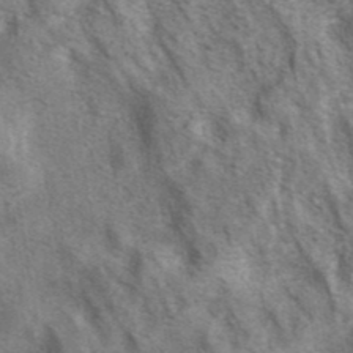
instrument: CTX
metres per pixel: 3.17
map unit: eAb
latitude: 40.8757
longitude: 107.4455
